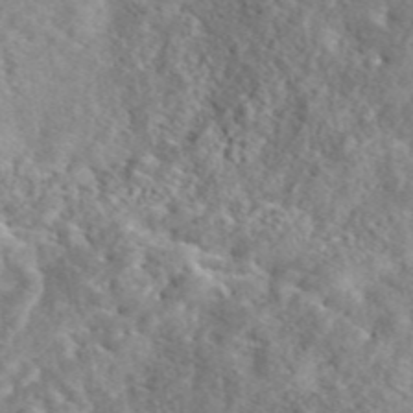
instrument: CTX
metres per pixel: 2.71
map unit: eAb
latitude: 45.0080
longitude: 128.3684
